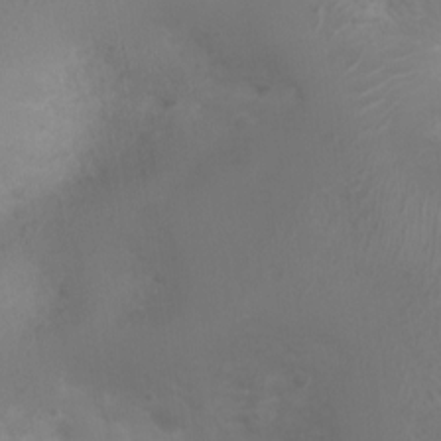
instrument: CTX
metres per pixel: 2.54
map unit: Nhu
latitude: 2.4034
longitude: -15.0081
